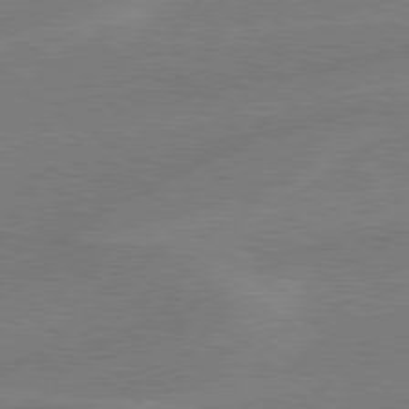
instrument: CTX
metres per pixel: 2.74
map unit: lApd
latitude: 78.9514
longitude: -143.0081
